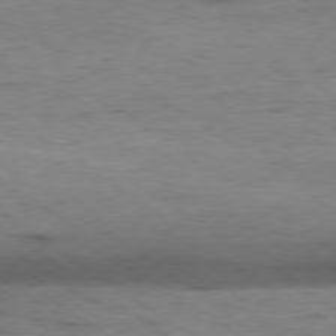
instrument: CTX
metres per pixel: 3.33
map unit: Hpe
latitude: -79.4265
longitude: 9.6344
